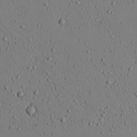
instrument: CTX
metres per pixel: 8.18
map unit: Aa
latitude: 22.4223
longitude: -140.1766
